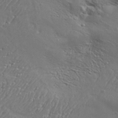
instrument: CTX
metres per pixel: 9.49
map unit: Aa
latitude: 34.1577
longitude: -134.4790
